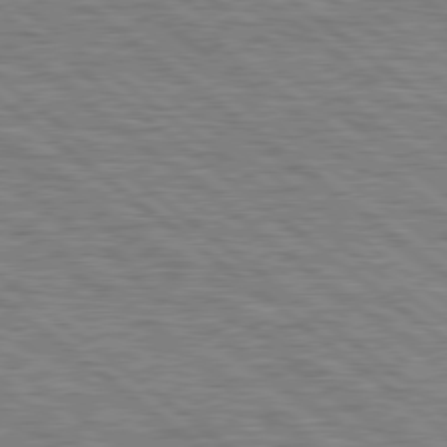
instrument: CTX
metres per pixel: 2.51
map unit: Hpe
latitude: 78.5168
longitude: -120.8569
